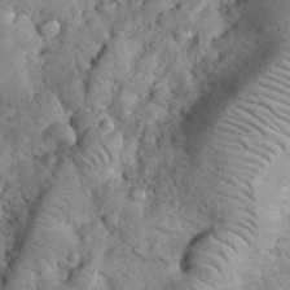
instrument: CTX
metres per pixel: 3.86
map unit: eHh
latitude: 33.3293
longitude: -65.3671
